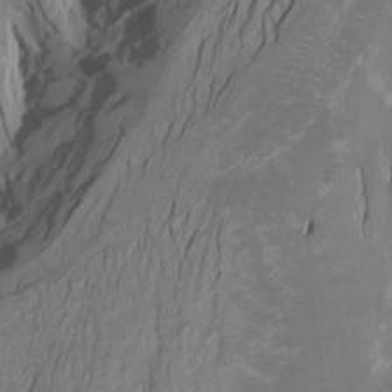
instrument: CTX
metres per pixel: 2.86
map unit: Htu
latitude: -7.5021
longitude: -65.5749
